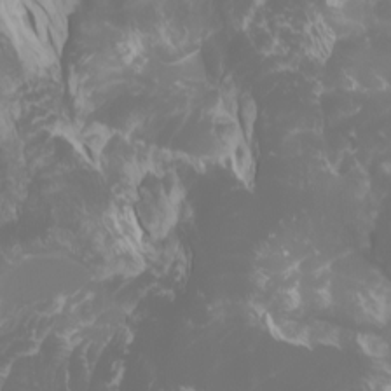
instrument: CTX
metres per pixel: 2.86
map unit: Htu
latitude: -0.5007
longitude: -76.8191
